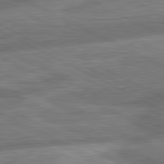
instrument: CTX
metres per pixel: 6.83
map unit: lApd
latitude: 81.1970
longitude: -166.8002
